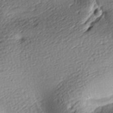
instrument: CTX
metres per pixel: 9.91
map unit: lAa
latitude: -9.4265
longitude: -126.3656
